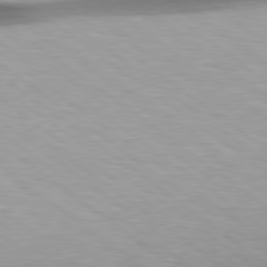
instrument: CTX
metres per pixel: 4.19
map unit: Hpe
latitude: 78.8569
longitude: -134.0633
